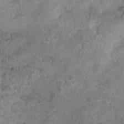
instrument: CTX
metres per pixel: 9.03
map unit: Nhu
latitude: 1.0080
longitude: -15.8773
